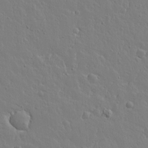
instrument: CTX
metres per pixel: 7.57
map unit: lAvf
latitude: 15.1404
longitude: -126.3467
